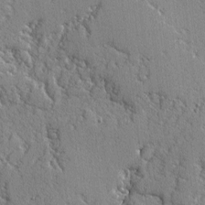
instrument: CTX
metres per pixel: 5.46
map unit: lAvf
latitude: -2.9730
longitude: -108.6112
